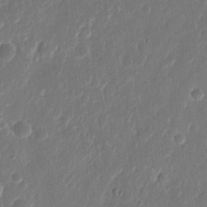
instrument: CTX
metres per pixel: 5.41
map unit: eHh
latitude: 10.7057
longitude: -70.6868
